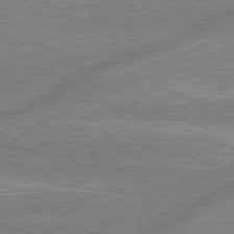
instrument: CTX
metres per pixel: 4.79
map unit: lApd
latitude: 78.8569
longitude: -159.3293
